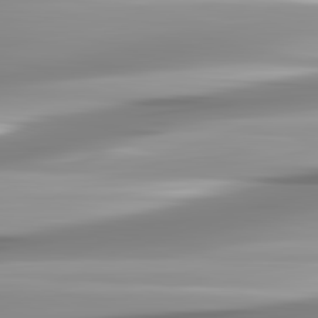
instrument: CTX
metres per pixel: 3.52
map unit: lApd
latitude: 82.9324
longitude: -138.9892
